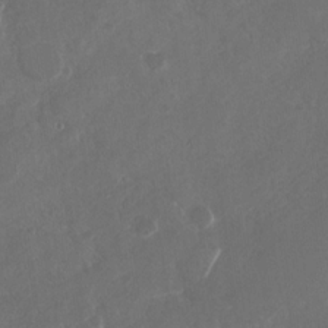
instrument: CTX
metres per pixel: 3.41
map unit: Nhu
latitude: -29.0109
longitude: -70.5168
